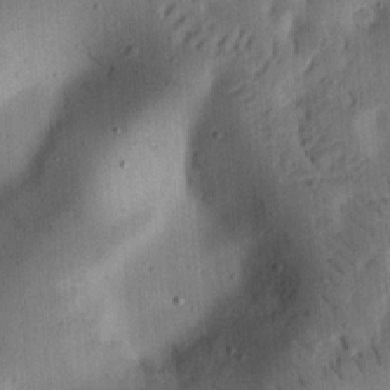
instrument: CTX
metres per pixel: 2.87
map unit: Ht
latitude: 14.2712
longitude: -74.5735
